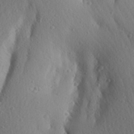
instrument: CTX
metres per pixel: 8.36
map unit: Aa
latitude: 27.5749
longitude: -144.7813
